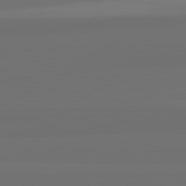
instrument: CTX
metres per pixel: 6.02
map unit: lApd
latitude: 82.5167
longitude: 162.8408
